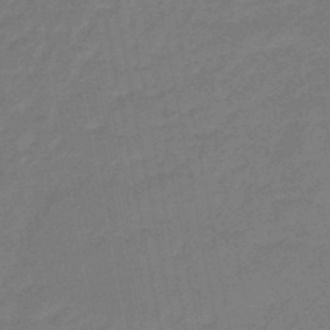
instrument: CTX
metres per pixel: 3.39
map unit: eHb
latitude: -46.3117
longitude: 82.2739
